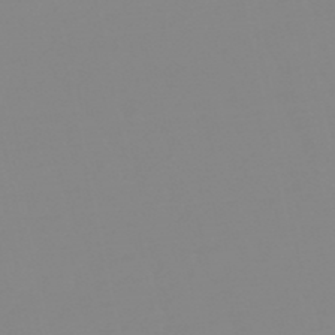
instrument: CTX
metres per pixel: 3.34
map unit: eHb
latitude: -48.8786
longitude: 84.9352
